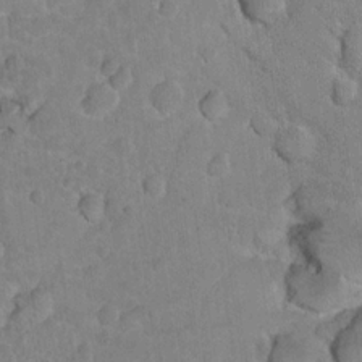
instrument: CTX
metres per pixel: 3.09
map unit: Nhu
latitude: 16.8380
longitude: -32.6302
